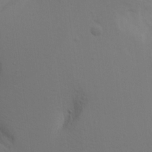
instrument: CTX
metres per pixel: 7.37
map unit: Aa
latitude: 19.7638
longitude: -143.9906
